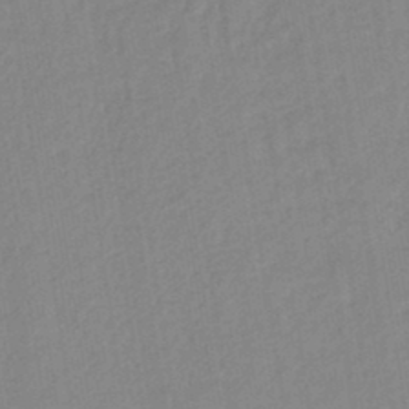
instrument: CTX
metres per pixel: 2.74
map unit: lHb
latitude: -44.6519
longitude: 72.8030
